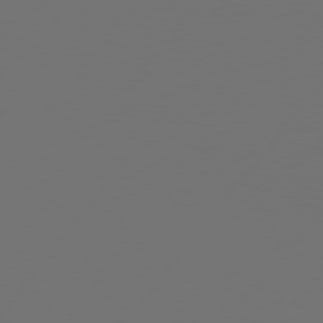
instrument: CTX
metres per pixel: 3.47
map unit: Hpe
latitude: 75.7450
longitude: -129.7072
